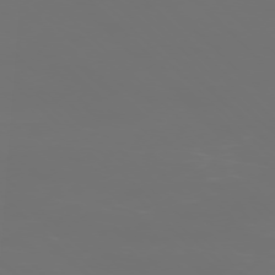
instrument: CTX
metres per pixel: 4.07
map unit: Ap
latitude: -77.1809
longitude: -62.0444
